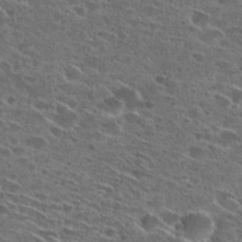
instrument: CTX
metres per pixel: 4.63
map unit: Hto
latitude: 27.3293
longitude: -46.3468
